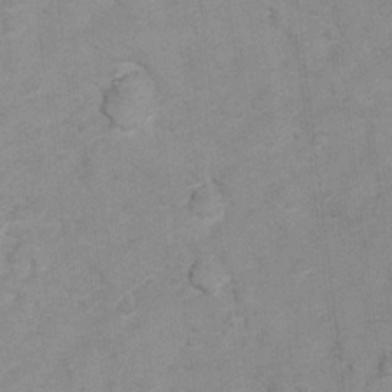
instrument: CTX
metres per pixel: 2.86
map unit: Hto
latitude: 6.4790
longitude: -36.8380
